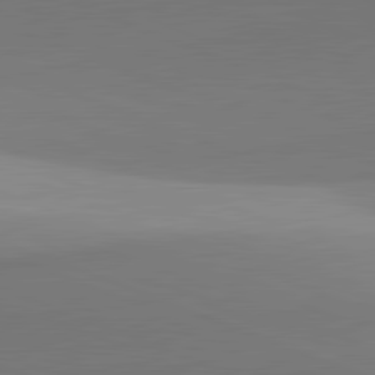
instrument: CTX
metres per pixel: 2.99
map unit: lApd
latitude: 81.7450
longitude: 141.3887
